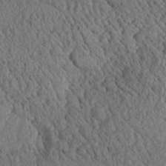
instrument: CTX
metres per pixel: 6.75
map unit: Aa
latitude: 24.9513
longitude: -134.8191
